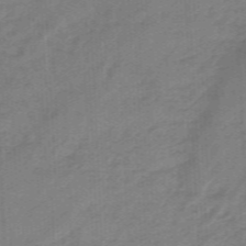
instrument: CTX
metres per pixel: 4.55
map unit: eHb
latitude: -46.1228
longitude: 83.3887
